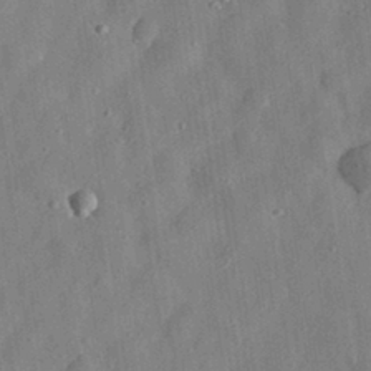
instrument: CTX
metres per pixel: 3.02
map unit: eHh
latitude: 30.9136
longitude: -75.4804
